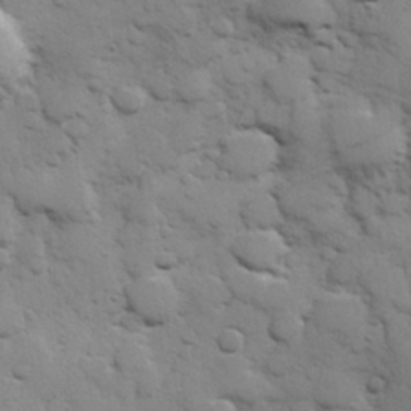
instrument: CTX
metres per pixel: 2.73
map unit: Hve
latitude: 25.9906
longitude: 148.5196
